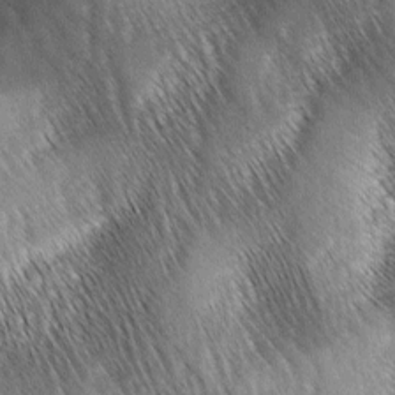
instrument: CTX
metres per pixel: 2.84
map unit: lAa
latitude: -5.6344
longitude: -127.2915
